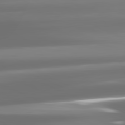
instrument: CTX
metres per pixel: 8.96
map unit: lApd
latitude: 81.8394
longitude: -136.6302
